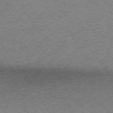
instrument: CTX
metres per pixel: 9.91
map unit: Ap
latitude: -74.2551
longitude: -68.0255
